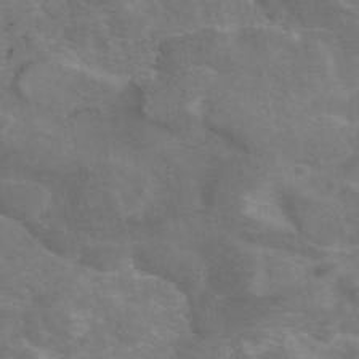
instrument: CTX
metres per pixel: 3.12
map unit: eAb
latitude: 45.8583
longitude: 116.1038
